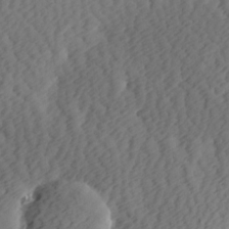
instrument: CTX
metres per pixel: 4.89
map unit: Hve
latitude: 13.8772
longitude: -91.5749
